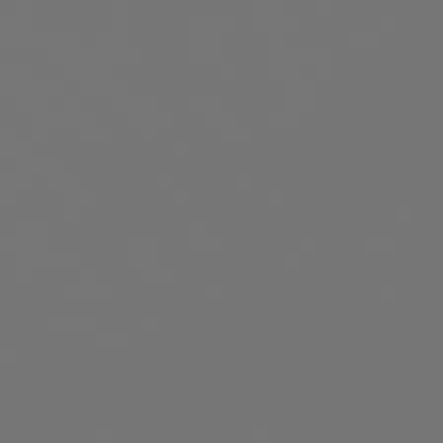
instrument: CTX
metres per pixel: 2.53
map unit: Hpe
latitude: 78.5924
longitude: 177.3510
